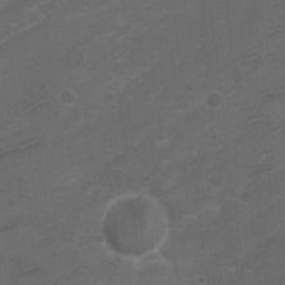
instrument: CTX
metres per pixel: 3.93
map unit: Ht
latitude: 4.8191
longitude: -29.3481
